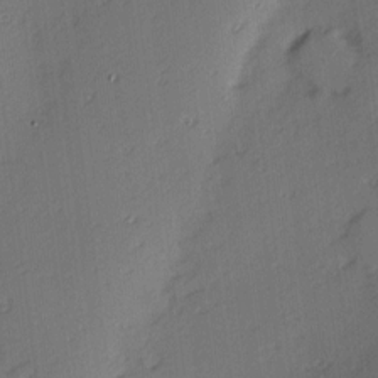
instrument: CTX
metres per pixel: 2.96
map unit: Hve
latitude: 13.2348
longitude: -90.4979
